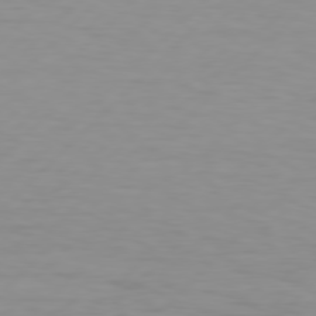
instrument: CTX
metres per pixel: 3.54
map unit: Hpe
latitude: 77.9528
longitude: -122.8947
